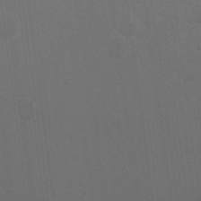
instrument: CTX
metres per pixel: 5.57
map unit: Hto
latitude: -8.8030
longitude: -43.1025
